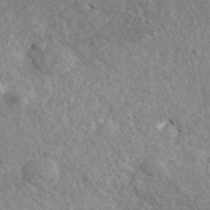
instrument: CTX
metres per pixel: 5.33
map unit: ANa
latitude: 41.2159
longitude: 17.7667
